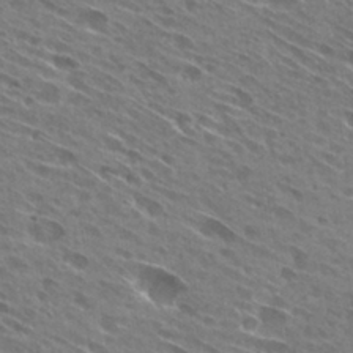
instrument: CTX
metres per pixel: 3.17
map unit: Hto
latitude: 29.1403
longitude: -44.5923
